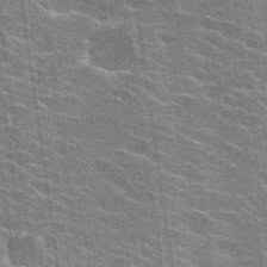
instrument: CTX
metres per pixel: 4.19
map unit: Hto
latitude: 24.2900
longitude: -43.1403
